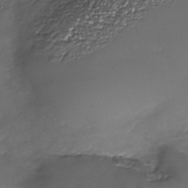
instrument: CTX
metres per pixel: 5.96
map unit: Nhe
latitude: -35.6533
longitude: -87.5938
